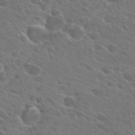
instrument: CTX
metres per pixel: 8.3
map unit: Hto
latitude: 27.4615
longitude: -42.6680
